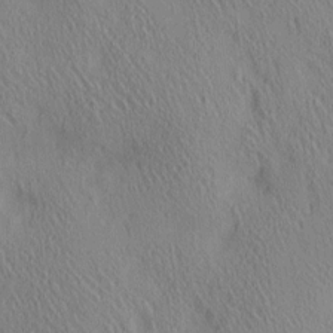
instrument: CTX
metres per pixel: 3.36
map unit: lAa
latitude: 4.9136
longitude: -117.2537
